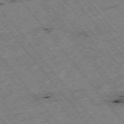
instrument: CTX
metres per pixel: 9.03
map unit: Hpe
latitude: -75.4644
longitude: -20.1200
